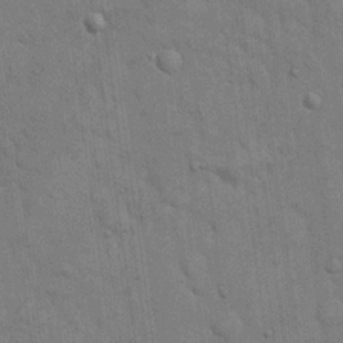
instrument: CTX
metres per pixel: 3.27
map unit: eHh
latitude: 19.0080
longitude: -62.1200
